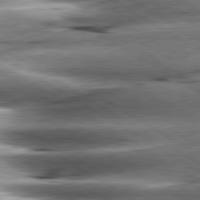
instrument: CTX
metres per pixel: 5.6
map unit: lApd
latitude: 80.4412
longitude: -142.3845
